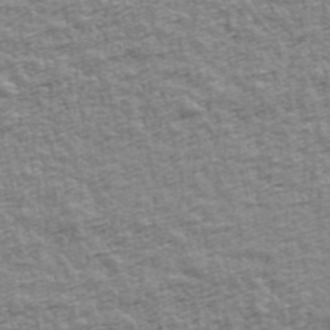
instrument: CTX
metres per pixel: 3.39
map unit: Ave
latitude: 42.2712
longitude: -112.2522
